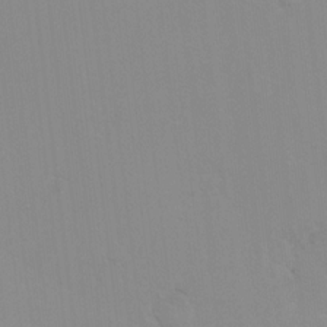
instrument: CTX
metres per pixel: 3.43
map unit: Hto
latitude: 7.9150
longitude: -34.7624
